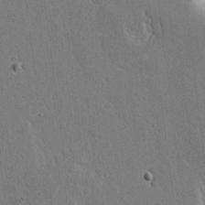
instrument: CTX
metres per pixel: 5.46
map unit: Aa
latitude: 18.3278
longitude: -126.8947
